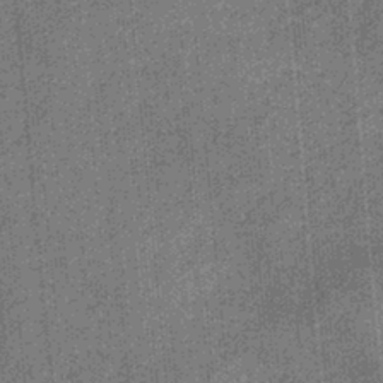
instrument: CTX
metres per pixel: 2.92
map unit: eHb
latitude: -31.8989
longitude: 73.6344
